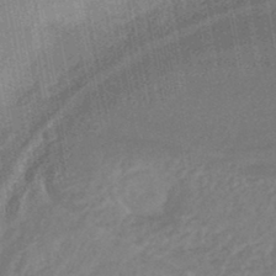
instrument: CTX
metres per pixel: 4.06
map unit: HNhu
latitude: -45.4077
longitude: 91.3321
